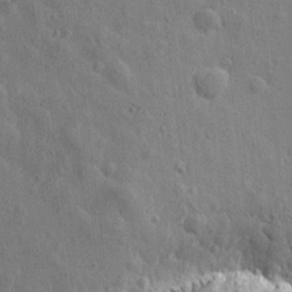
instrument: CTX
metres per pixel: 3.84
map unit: Htu
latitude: 0.1200
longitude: -175.8017
